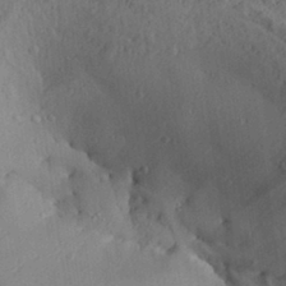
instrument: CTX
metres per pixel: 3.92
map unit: Aa
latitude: 29.9906
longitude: -132.8569
